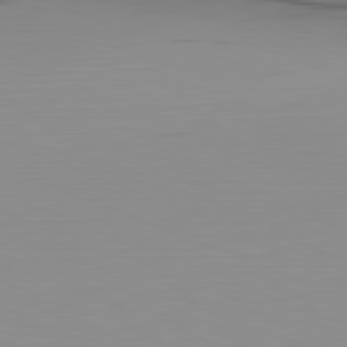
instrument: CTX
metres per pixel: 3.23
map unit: Hpe
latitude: -82.1039
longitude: 17.2187
